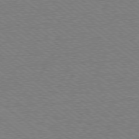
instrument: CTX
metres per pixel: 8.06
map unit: Ap
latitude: -78.9730
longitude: -82.5545
